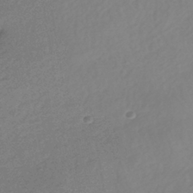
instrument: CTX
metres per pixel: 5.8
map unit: HNhu
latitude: -41.8611
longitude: 93.3132
